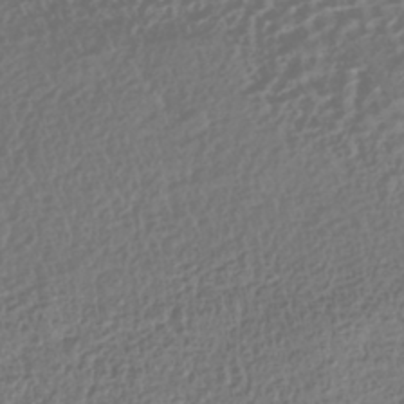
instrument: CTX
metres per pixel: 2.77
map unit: HNhu
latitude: -42.6518
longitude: 106.5952
